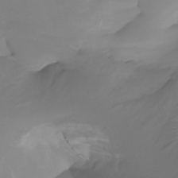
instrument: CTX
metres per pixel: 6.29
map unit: Nhu
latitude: -4.8219
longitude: -77.1403
